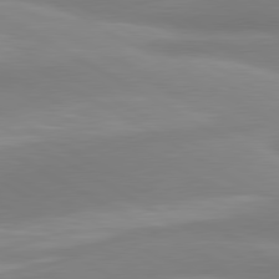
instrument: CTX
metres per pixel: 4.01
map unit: lApd
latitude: 80.5546
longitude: -175.5182
